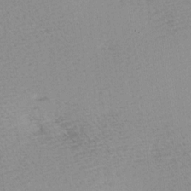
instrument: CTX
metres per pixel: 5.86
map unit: Hve
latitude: 3.4615
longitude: -121.8584
